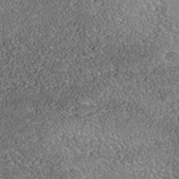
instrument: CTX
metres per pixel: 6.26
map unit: Nhe
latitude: -39.7289
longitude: -117.6694
